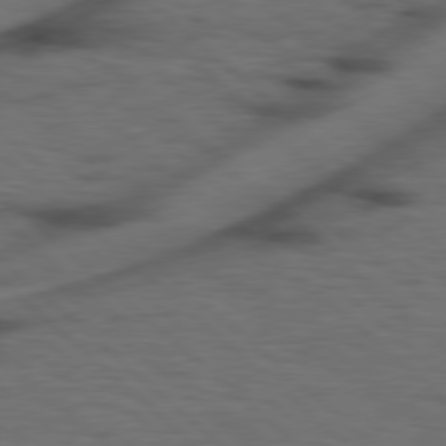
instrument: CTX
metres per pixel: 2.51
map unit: Hpe
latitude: 78.0822
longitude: -155.7827
